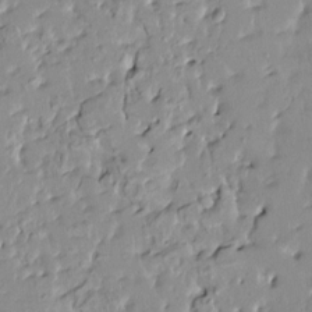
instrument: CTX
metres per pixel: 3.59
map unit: HNhu
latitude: 3.3481
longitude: 6.2739
